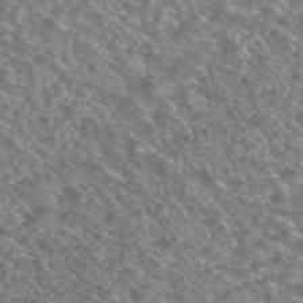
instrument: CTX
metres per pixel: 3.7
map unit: ANa
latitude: 43.1403
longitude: 24.8219
